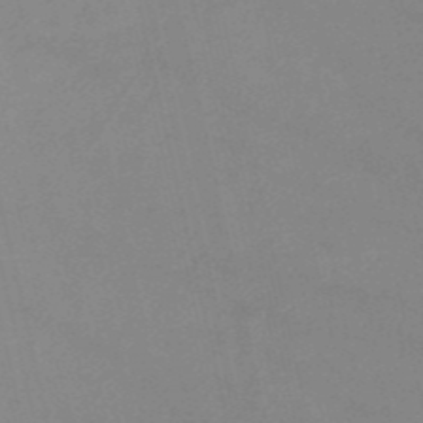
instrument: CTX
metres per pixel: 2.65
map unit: HNb
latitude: -52.5006
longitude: -50.9702
